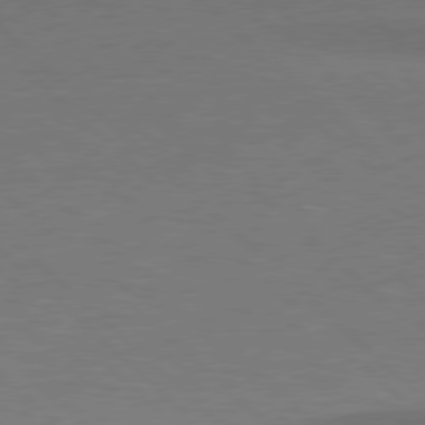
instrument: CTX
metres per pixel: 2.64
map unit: Hpe
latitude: 77.5938
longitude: -156.8946
